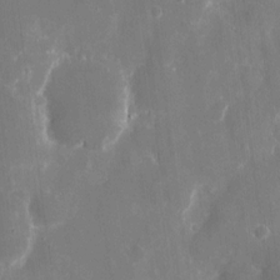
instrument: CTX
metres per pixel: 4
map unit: eHh
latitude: 8.8002
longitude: -70.7057
